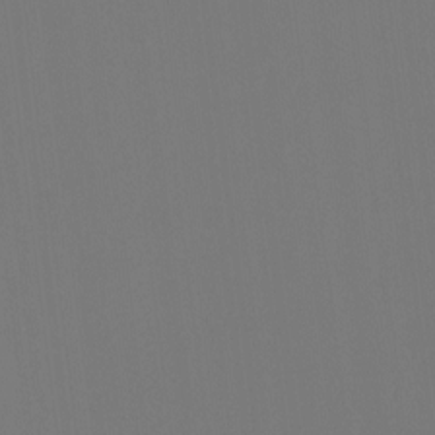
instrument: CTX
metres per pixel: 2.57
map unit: Htu
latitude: -14.2362
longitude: -48.6679
